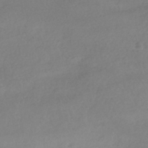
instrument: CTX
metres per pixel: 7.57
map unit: HNhu
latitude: -41.5399
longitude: 97.0865
